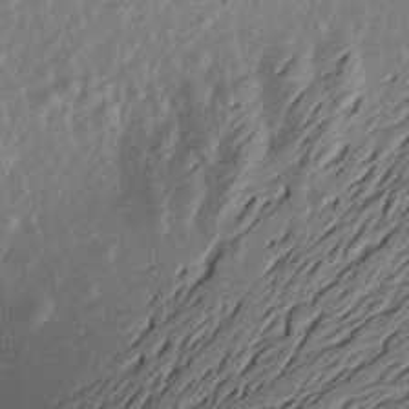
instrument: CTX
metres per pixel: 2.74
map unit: Aa
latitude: 18.4223
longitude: -144.3845
